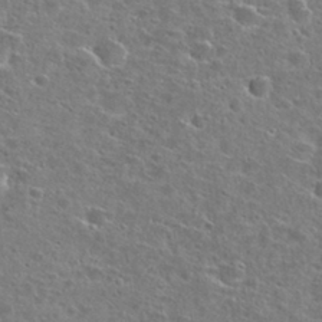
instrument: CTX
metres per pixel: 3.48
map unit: Hto
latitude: 26.1389
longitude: -47.7072
